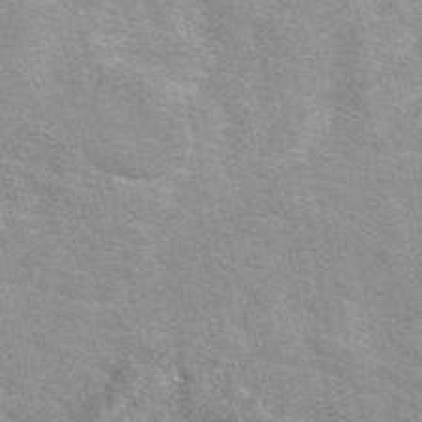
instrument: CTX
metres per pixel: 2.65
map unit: eAb
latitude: 50.3089
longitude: 111.3698
